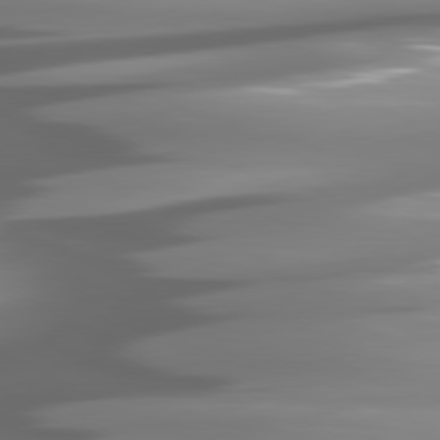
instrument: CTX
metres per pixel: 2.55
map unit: lApd
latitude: 80.8947
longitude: -145.3670
